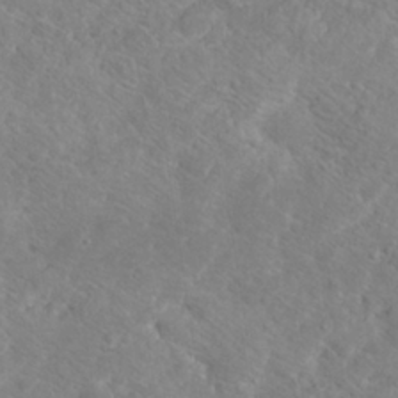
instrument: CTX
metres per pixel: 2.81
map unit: Hto
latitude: 17.5560
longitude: -38.2333
